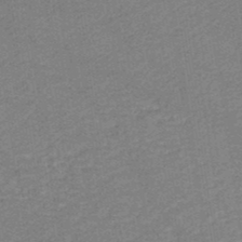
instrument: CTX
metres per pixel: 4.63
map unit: HNb
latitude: -48.9353
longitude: 60.1984
